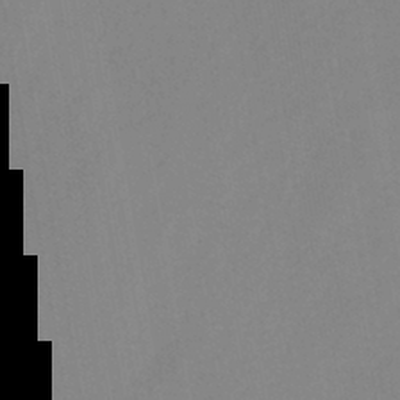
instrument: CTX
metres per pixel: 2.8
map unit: HNb
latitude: -43.9556
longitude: -40.1010
